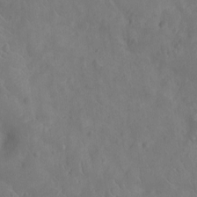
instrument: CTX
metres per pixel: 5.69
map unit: Nhu
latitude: -10.5007
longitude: -21.5560
